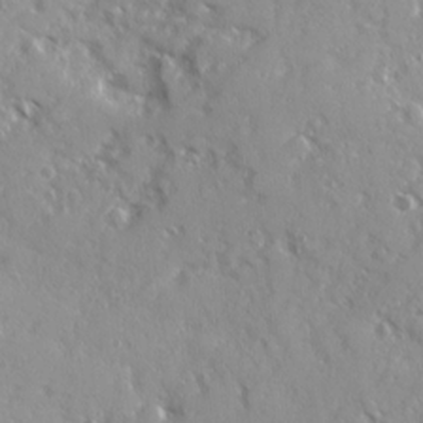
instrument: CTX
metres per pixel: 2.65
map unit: Ave
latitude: 12.8380
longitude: -101.5371
